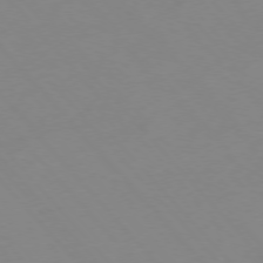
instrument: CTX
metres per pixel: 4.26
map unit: Hpe
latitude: -76.6518
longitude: -19.7260
